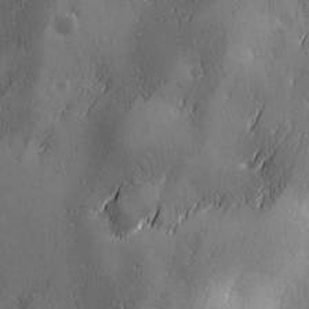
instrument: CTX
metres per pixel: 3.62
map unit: Ave
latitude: 2.4790
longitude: -112.4223
